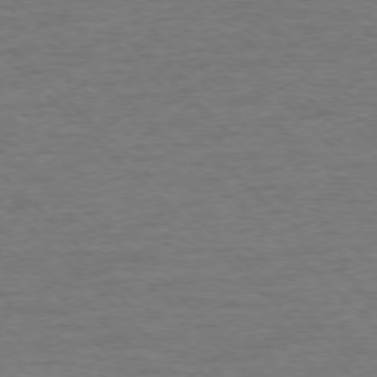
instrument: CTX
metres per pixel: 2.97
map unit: Ap
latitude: -76.7463
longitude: -93.8394
